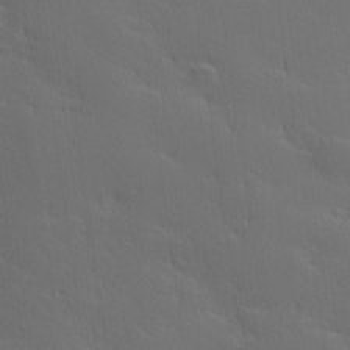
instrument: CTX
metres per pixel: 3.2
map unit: Hve
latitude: 27.0648
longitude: 144.0094
